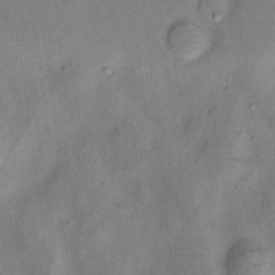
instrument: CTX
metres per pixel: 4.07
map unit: Nhu
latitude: 12.0822
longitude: -28.9891
